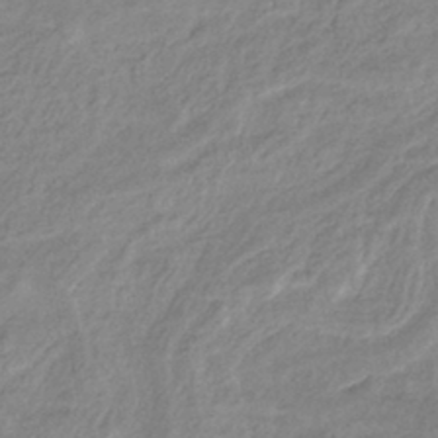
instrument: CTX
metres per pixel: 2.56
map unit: HNhu
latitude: -42.6329
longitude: 90.1039
